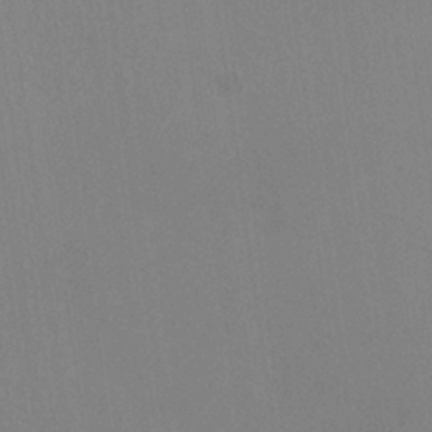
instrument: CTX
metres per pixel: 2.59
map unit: HNhu
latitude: -1.4077
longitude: -1.2348
